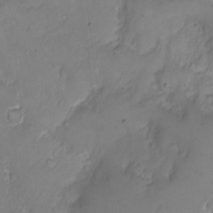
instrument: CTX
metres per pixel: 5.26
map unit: Nhe
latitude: -1.5966
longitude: -59.2726
